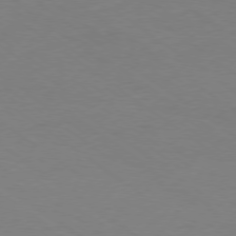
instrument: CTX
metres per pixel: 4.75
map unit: Ap
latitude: -78.4818
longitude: -75.1781
